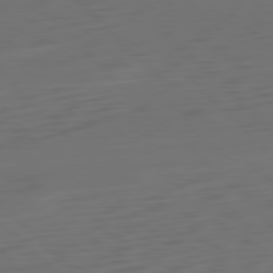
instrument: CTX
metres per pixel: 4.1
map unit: Ap
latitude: -79.8800
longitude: -55.6127
